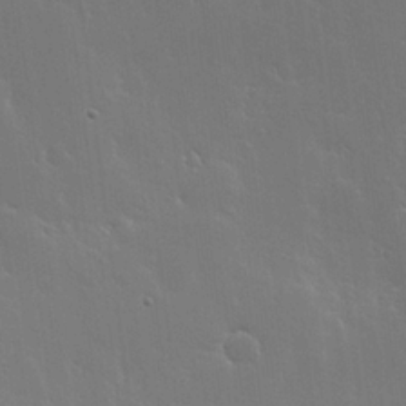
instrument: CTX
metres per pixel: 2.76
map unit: lHvf
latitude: 18.1389
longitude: -117.8017
